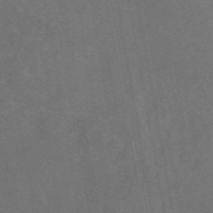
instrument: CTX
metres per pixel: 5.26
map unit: eAb
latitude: 45.4237
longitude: 123.5399
